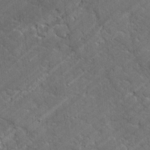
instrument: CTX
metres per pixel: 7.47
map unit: lAvf
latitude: -1.0865
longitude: -105.9717
